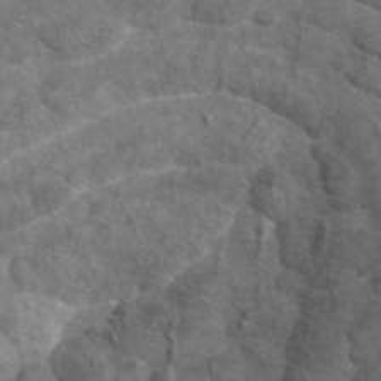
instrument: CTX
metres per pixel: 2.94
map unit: eAb
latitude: 46.8191
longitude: 101.9367
